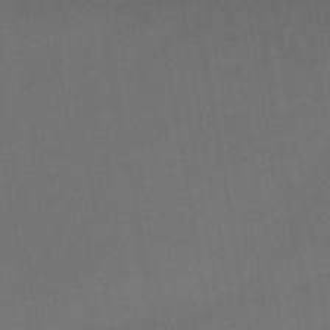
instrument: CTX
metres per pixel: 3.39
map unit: HNhu
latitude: -48.9920
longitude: 99.9367
